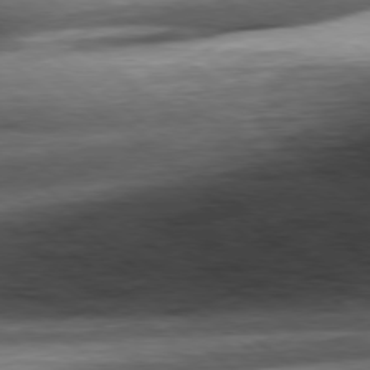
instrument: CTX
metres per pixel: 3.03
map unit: Hpe
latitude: -79.2942
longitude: 11.2754
